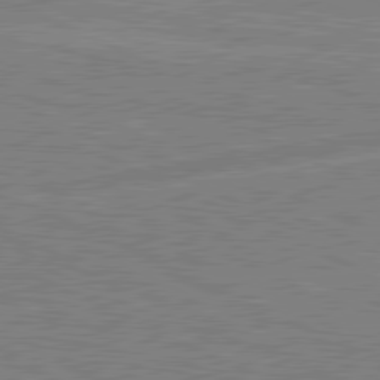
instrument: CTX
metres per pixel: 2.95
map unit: lApd
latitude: 80.9325
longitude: -170.7057
